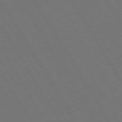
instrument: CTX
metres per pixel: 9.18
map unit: Hpe
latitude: 73.2915
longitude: -127.7639
